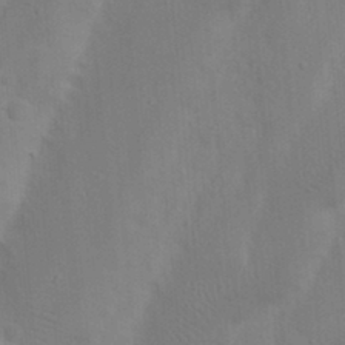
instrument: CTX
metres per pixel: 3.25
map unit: Nhu
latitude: 18.5923
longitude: -73.0459
